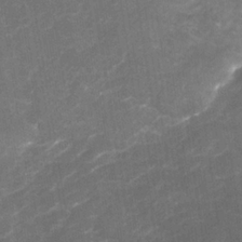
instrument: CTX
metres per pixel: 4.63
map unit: Nhu
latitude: -22.8408
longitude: -56.1766
